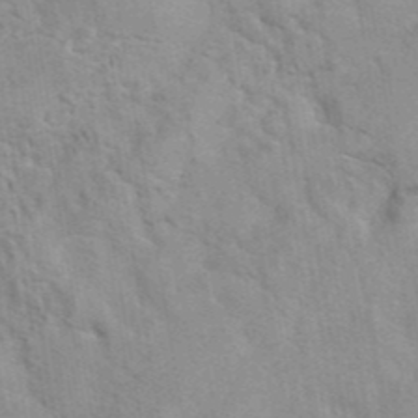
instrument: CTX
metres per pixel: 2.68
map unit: eAb
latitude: 41.8016
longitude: 107.2943
